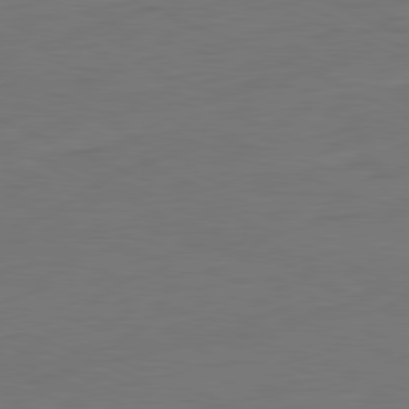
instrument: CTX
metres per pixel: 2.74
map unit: Ap
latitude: -81.7667
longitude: -76.3467
